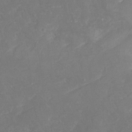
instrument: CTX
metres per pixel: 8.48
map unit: Nhu
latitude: -25.7477
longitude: -56.8946
